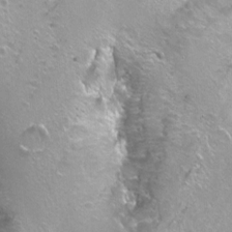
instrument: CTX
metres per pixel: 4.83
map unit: Hto
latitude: -7.3320
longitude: -46.4979
